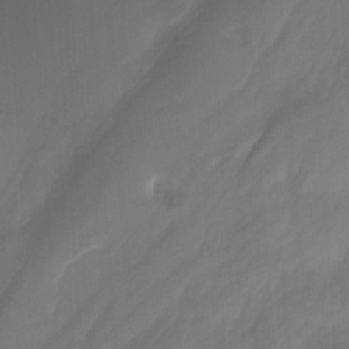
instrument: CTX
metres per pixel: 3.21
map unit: HNhu
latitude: -27.6343
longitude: 74.7086
